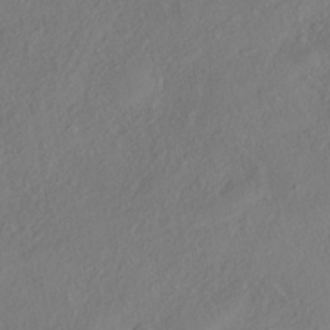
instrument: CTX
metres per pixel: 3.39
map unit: HNhu
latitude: -41.2376
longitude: 108.1039
